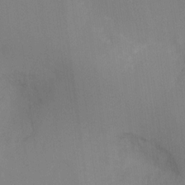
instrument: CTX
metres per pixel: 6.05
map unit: Ht
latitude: -17.0487
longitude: -47.5560
